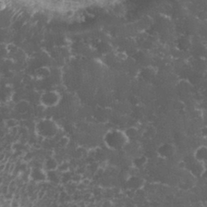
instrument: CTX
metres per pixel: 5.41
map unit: eHh
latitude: 33.1214
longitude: -62.1578
